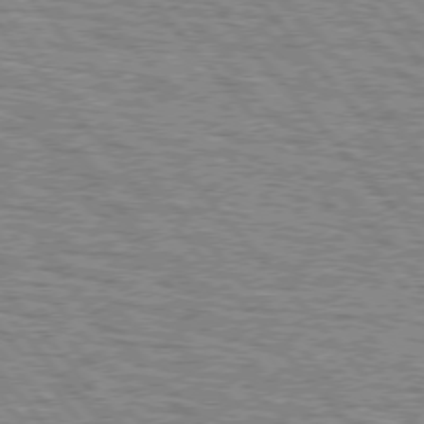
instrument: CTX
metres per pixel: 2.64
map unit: lApd
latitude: 75.5371
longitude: -76.9891
